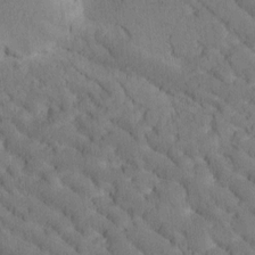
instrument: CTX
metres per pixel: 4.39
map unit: Htu
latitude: -1.0298
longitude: 172.5385
